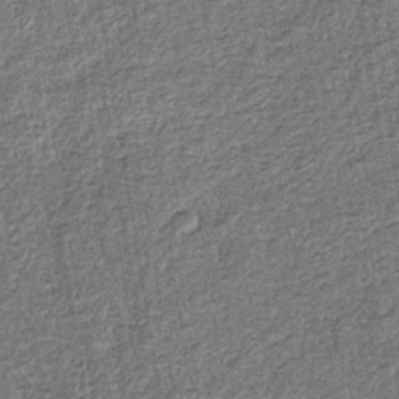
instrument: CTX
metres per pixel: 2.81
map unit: eHb
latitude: -36.4440
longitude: 79.9367
